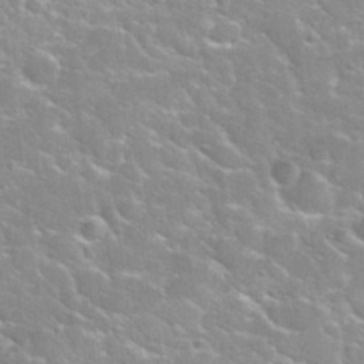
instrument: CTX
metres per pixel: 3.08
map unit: Nhu
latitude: 31.4994
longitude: -50.4790
